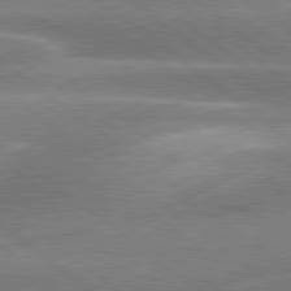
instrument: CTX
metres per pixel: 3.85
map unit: lApd
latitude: 80.2711
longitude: -118.8380
